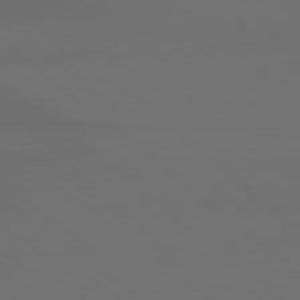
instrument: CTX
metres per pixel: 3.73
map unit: Hpe
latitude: 78.6491
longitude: -133.2915
